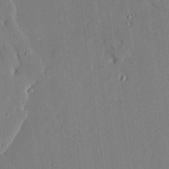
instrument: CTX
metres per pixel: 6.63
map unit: lAvf
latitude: 23.9906
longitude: -111.2348
